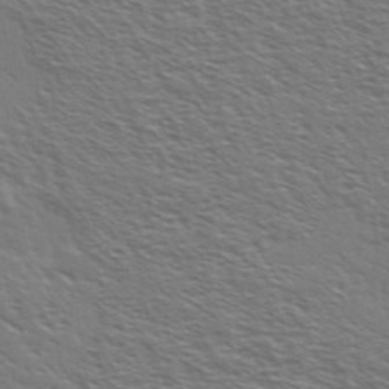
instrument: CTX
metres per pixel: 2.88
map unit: Ave
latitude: 37.6316
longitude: -109.4804
